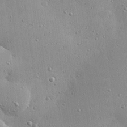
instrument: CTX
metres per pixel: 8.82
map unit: eHh
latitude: 24.6112
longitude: -89.1215
